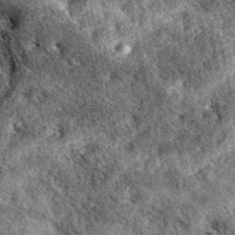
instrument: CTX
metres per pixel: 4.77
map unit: eAb
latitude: 38.9136
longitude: 109.5021
